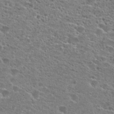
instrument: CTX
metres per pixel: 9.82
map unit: Hto
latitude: 26.0255
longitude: -47.4994
